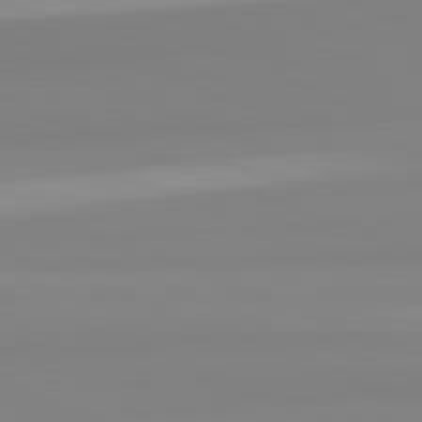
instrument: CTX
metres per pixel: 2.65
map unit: lApd
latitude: 82.4412
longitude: 175.0675
